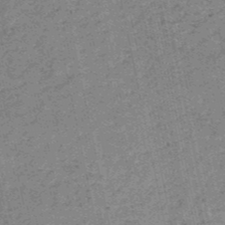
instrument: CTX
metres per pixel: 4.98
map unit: HNb
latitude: -51.0297
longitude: -51.6127
